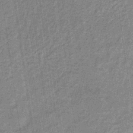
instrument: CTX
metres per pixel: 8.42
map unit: HNb
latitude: -32.8408
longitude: 57.9556
